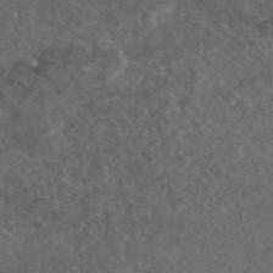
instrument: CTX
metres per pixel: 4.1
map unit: eAb
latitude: 46.9703
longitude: 112.0283
